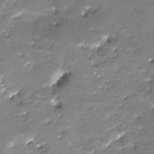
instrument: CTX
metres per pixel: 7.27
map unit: Nhu
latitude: -28.8408
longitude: -67.4993
